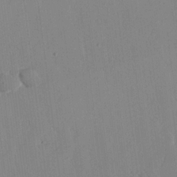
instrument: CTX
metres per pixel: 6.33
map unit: lHvf
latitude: 18.0444
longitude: -112.6868
